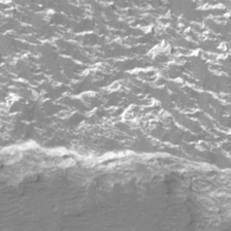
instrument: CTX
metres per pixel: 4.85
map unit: Htu
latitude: -13.2565
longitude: -49.0836
